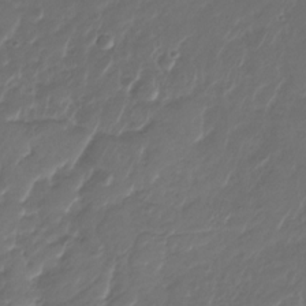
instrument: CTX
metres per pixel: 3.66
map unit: Nhu
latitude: -28.2551
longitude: -66.3467
